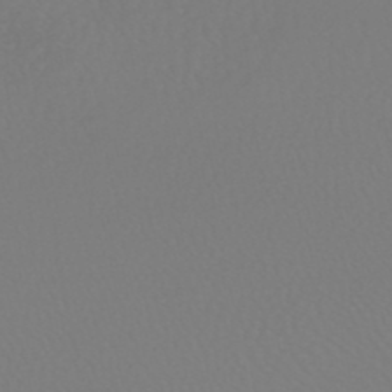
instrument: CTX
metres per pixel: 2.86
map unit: HNhu
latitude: -49.3132
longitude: 101.2564
